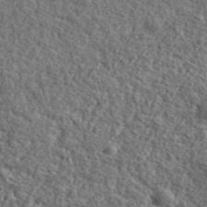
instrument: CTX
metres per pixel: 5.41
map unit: lHvf
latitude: 41.0458
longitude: -89.9717
